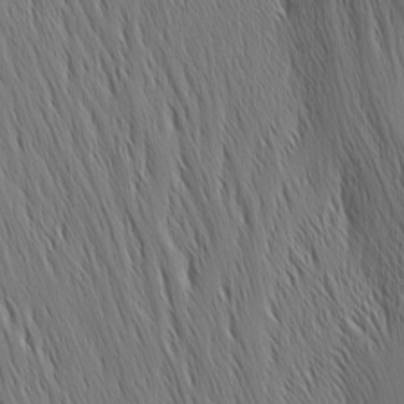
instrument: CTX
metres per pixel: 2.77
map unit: Nhu
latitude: -5.0675
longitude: -151.7260
